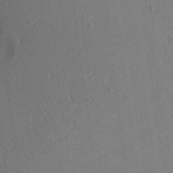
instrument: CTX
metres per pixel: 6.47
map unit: Aa
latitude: 20.5168
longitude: -140.7057
